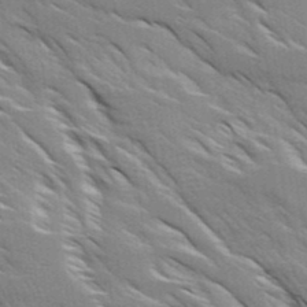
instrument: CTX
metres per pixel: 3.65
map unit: Ave
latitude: 17.2537
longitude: -129.4804
